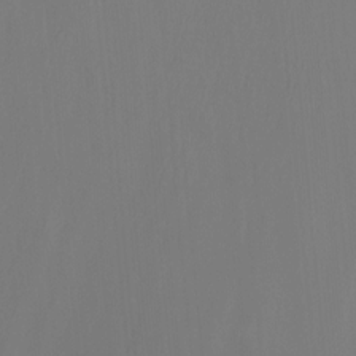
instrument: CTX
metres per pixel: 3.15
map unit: Ht
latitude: -14.9542
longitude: -55.3293
